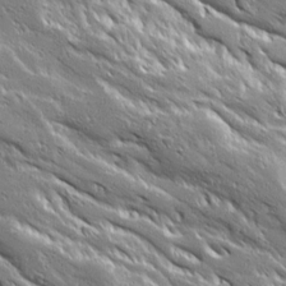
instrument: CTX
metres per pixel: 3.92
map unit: Ave
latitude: 19.5749
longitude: -136.8002
